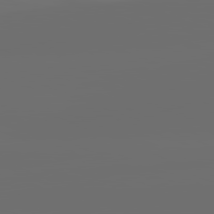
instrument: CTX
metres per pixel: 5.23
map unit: lApd
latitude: 82.1199
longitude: -165.4804
